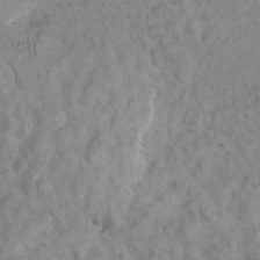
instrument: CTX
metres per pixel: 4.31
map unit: Hto
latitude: 7.3860
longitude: -34.2333
